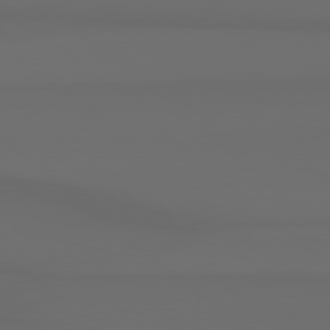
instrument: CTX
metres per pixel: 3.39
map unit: Hpe
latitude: 78.2901
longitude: -133.1592
